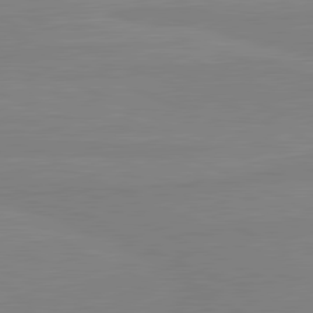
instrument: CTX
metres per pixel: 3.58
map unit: lApd
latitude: 81.1592
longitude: -178.2712
